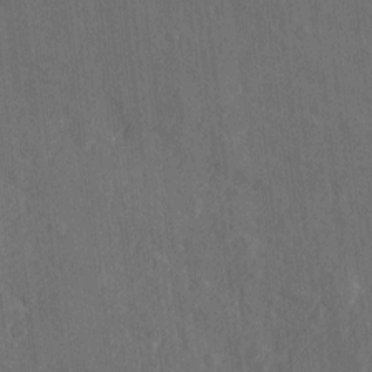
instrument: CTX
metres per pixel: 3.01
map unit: Htu
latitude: -7.5021
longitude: 156.1417
